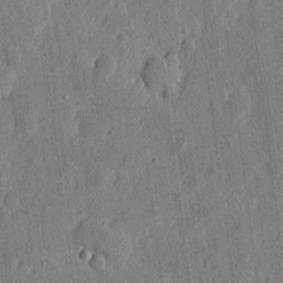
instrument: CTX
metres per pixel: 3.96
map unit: eHh
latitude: 5.4237
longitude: -72.0444
